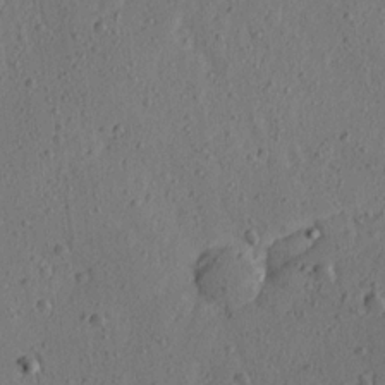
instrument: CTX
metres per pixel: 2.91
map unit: Ave
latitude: 16.0633
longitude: -105.1781
